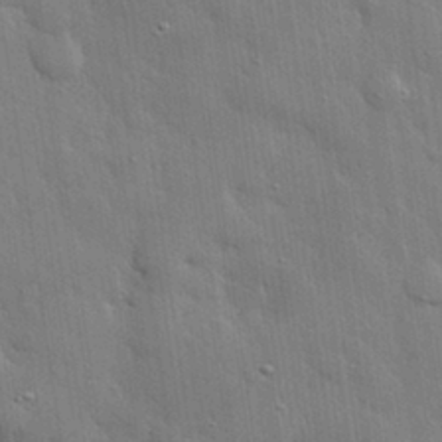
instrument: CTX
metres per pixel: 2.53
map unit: eHh
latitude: 30.6491
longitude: -79.0837
